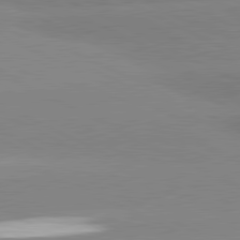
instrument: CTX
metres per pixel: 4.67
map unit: lApd
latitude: 81.0836
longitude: -151.4237
